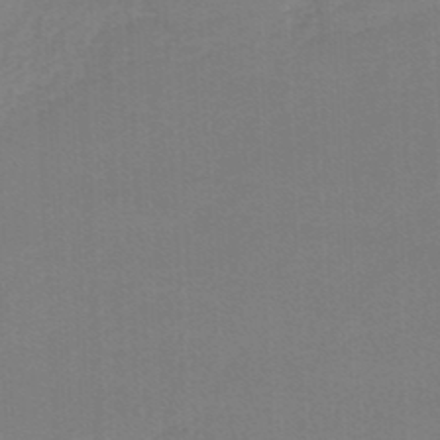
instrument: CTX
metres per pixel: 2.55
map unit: lHb
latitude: -46.2361
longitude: 63.9367
